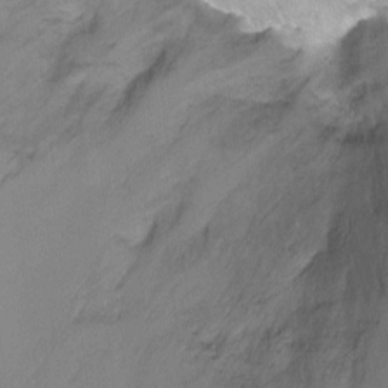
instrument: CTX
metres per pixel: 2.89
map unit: Ht
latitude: -6.2172
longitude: -36.5546
